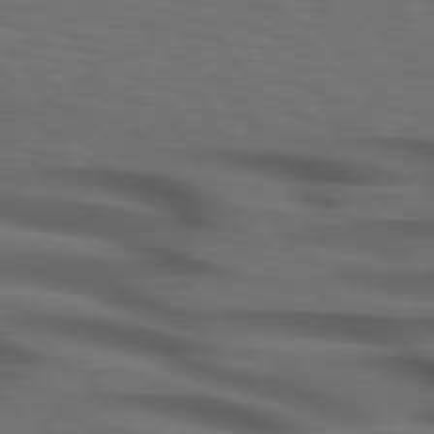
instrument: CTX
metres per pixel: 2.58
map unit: lApd
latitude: 73.8017
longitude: -74.4034
